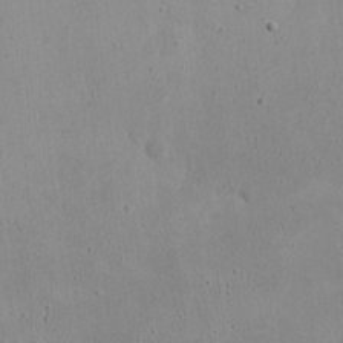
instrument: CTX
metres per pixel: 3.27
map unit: eHh
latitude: 18.1389
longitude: -72.2145
